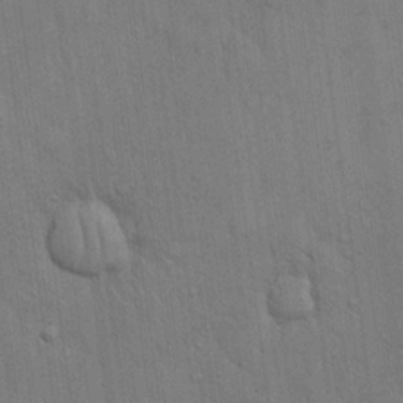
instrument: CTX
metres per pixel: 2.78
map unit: eHh
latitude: 18.7435
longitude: -61.9150
